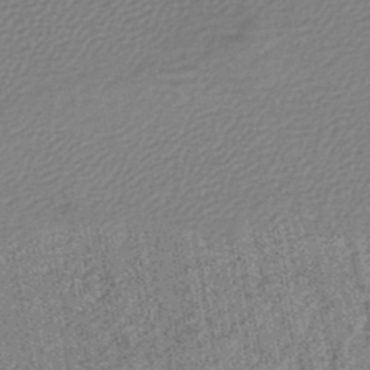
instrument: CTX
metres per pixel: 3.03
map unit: lHb
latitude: -45.9178
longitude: 68.7085
